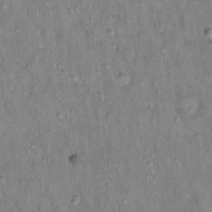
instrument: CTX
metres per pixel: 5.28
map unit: Hto
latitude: 14.8569
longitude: -59.3671
